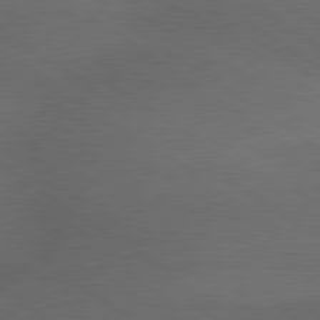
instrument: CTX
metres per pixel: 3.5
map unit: lApd
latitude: 79.7261
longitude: -177.5938
